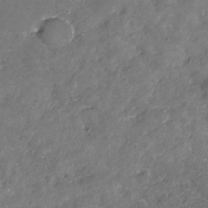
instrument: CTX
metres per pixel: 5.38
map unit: Nhe
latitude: -32.5574
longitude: -91.8016
